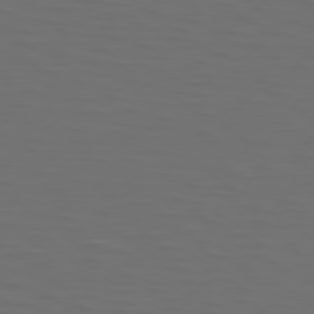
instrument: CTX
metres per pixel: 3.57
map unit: Hpe
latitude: 75.1781
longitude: -125.1781
